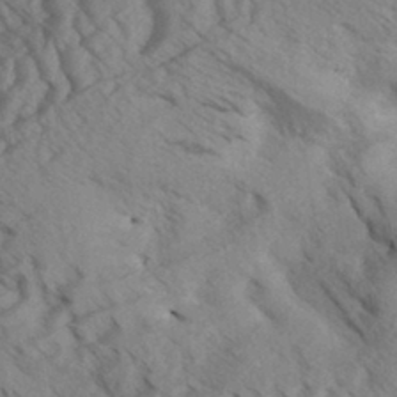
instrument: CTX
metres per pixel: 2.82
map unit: Aa
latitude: 32.3845
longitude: -138.5357
